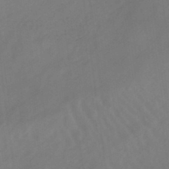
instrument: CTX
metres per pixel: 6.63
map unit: lHb
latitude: -45.4454
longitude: 66.5574
